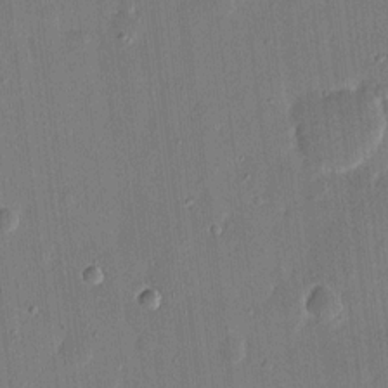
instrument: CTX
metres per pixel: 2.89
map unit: eHh
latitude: 14.8758
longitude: -69.1781
